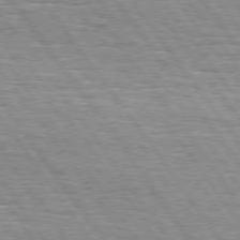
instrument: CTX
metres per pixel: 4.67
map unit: Hpe
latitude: 74.4790
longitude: -138.4601
